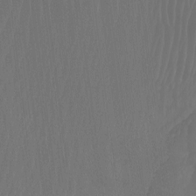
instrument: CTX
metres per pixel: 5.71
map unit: Htu
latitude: -6.8786
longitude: -68.3089
